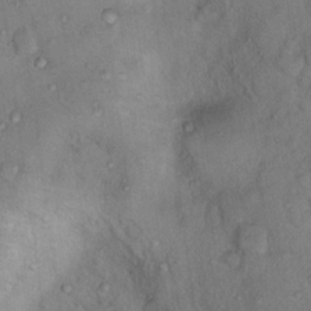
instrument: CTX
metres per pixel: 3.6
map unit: Nhu
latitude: 12.9703
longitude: -27.4993
